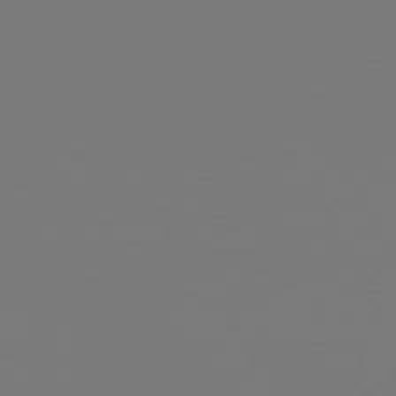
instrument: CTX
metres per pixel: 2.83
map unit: Hpe
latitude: 76.2711
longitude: -127.5182
